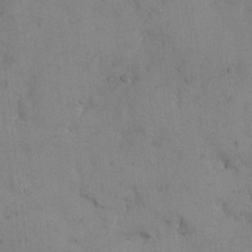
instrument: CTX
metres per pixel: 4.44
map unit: eHh
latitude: 10.5924
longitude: -63.0459
